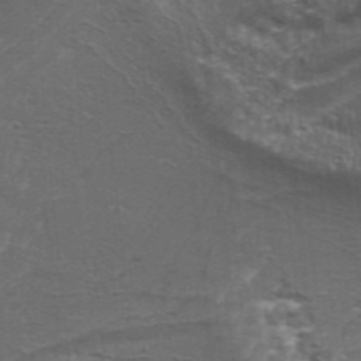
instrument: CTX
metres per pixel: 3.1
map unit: Aa
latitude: 33.7828
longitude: -136.1011
